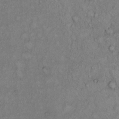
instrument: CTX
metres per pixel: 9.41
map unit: Hto
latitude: 11.2537
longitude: -60.2900
